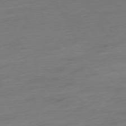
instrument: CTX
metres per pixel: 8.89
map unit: Hpe
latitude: -77.0864
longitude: -13.9717
